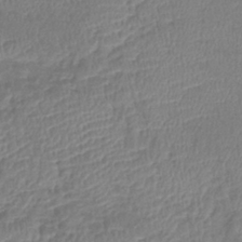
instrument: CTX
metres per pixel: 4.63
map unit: lHb
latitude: -39.0487
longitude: 73.6155
